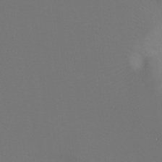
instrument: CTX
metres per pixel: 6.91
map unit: Ht
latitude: -7.1809
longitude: -27.7639
